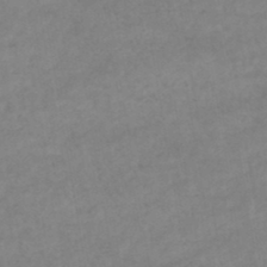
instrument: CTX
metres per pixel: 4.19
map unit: lHb
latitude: -44.6330
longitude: 67.1053
